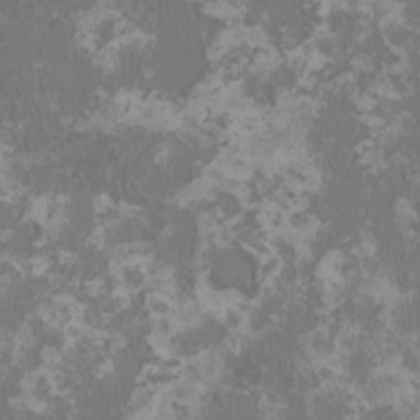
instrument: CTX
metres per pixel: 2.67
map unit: HNhu
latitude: 0.9136
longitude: -1.6127
